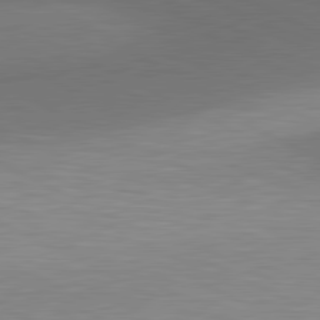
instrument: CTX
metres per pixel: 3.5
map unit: lApd
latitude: 81.1214
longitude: 139.6911
